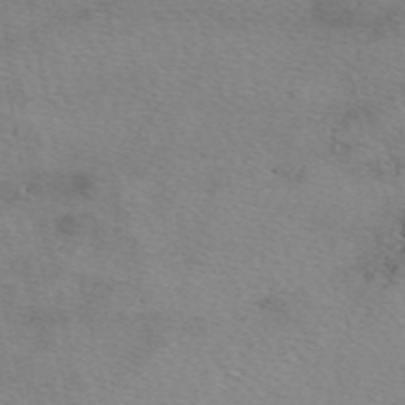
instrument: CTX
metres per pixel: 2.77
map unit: eAb
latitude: 49.6505
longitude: 106.8597
